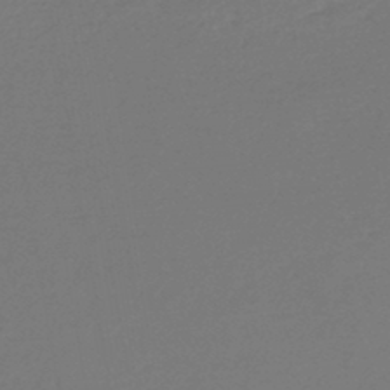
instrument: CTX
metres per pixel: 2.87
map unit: lHb
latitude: -44.8597
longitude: 59.7855
